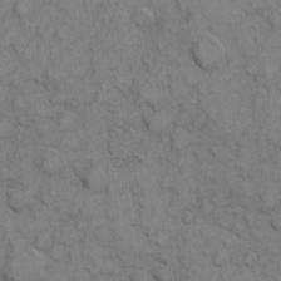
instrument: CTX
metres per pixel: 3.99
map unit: eHh
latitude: 6.4601
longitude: -64.6679
